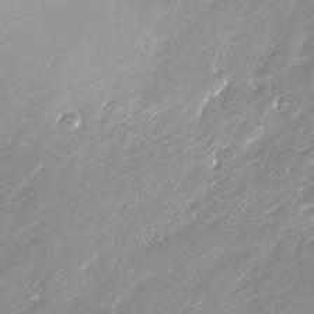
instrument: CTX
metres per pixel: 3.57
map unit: Nhe
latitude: -32.5574
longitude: -89.2915
